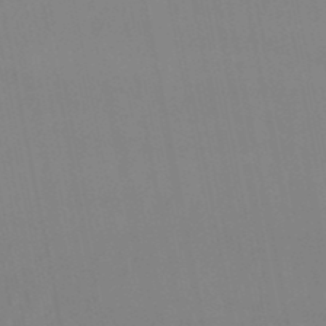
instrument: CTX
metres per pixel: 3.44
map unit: lHb
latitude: -49.7100
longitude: 68.9919
